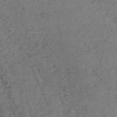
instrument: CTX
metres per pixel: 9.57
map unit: HNb
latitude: -54.4629
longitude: -46.4979
